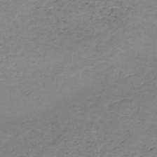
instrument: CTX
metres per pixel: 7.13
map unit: HNb
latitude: -50.4629
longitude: -53.9528
